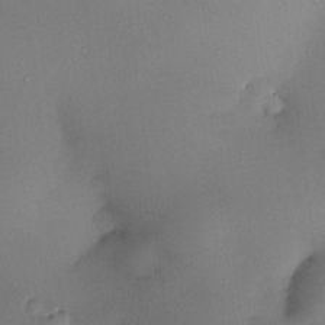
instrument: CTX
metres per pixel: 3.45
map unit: HNhu
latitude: 7.2159
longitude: 14.5196
